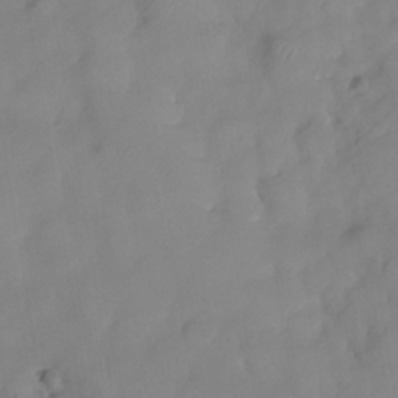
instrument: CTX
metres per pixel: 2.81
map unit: HNhu
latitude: -24.4629
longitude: 49.2565
